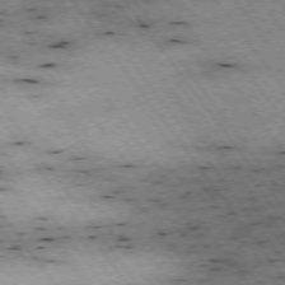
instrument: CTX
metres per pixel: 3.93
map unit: Hpe
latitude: -74.5385
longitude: 2.5006
